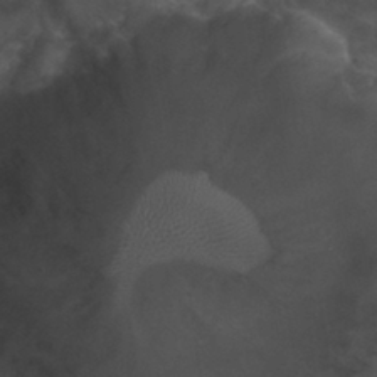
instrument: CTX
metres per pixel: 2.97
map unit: Nhu
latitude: 29.7638
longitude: -51.1403
